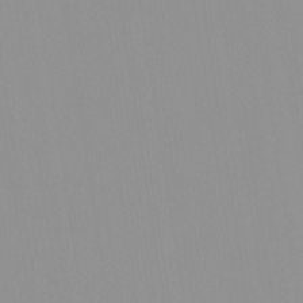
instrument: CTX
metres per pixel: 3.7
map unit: HNhu
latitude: -0.3873
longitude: -6.2145
